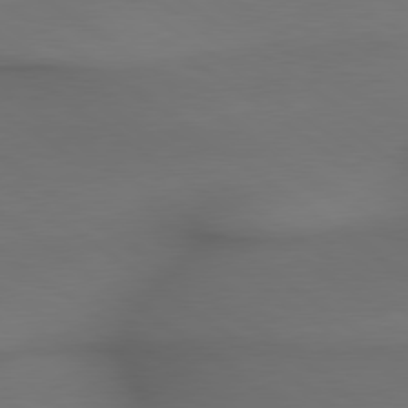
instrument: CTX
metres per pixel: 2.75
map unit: lApd
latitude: 79.4994
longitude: -173.7827
